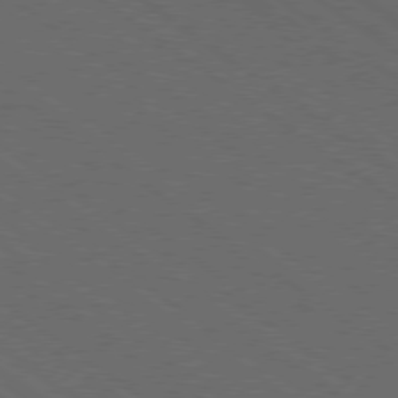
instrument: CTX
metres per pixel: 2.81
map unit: Ap
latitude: -79.3320
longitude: -64.1389
